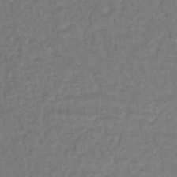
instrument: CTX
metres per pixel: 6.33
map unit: lHb
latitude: -35.1998
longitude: 65.0865
